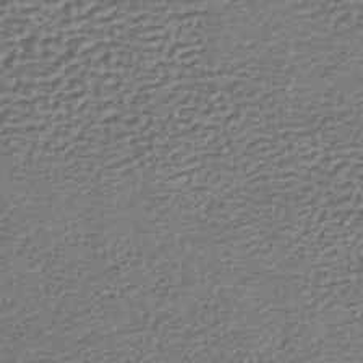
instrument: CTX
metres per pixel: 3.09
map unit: lHb
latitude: -35.8422
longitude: 60.4818
